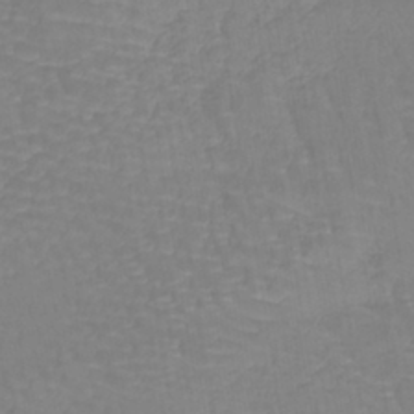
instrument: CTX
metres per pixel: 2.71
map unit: lHb
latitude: -40.7841
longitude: 65.8800
